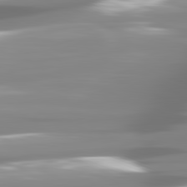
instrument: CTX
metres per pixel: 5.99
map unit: lApd
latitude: 81.4804
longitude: -139.1214
